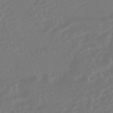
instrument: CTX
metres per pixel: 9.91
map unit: HNhu
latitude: -45.8422
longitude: 103.8989
